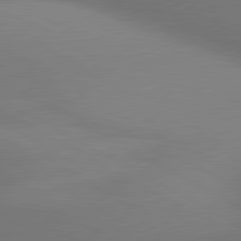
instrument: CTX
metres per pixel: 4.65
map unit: lApd
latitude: 80.7813
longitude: 133.6911
